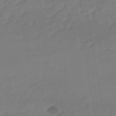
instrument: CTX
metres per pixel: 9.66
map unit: eHh
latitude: -42.7274
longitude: -31.5183
